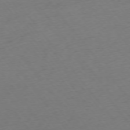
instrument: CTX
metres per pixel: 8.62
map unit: Ap
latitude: -75.1054
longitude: -70.9891
